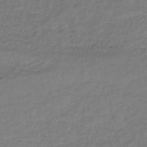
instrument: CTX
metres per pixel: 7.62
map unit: lHb
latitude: -35.6911
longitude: 61.5399
